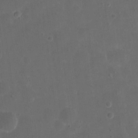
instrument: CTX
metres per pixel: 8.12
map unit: eHh
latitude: 19.6505
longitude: -64.6679
